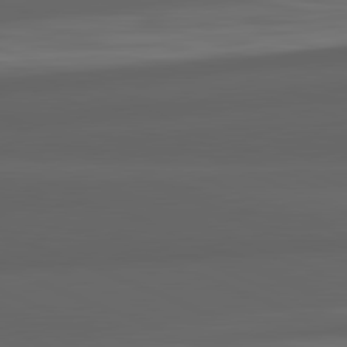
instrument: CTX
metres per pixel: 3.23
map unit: lApd
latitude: 82.1577
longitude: -170.6490
